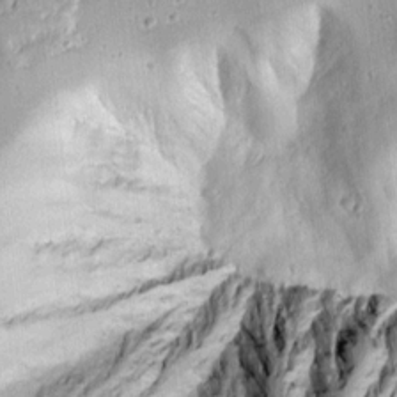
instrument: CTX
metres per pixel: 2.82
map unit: Ave
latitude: 14.1578
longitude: -131.6883
